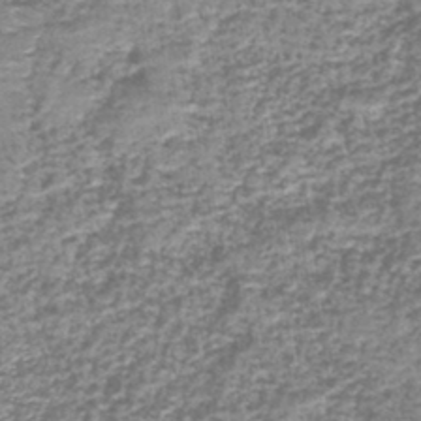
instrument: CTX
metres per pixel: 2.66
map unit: lHb
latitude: -43.9556
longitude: 54.1039
